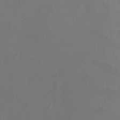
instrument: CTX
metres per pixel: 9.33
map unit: Ht
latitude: 0.9513
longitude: -21.5749
